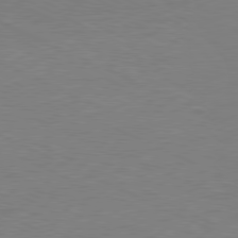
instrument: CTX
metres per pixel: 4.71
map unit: Ap
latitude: -81.1809
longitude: -85.0459
